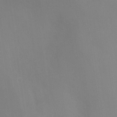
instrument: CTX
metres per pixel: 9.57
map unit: Ht
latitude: -9.0675
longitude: -28.2900
